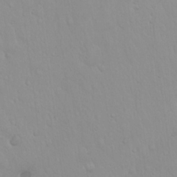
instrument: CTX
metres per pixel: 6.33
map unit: Hto
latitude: 17.0836
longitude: -57.9150
